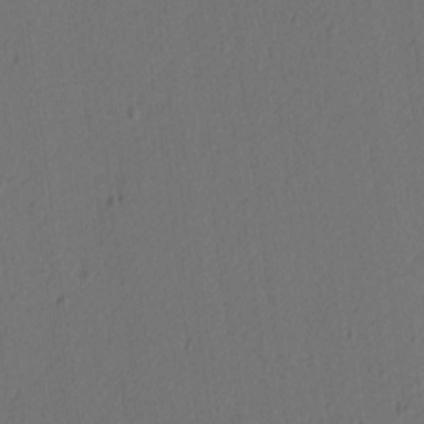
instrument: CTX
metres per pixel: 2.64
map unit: lAvf
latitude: 8.5168
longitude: 166.4629
